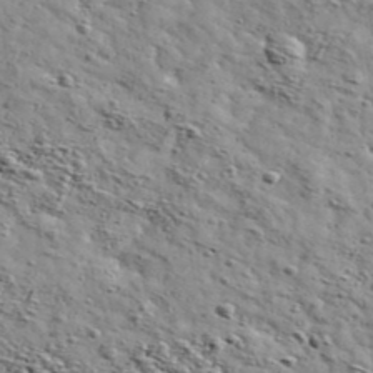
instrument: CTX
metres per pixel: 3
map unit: Ave
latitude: 41.8583
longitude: -108.8947
